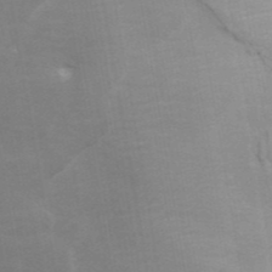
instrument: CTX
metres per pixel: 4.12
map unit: ANa
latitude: 43.1592
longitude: 14.3307
